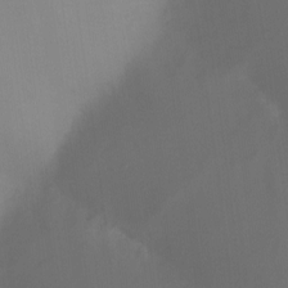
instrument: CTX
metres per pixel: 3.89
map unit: Nhu
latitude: -8.8597
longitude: -79.8206
